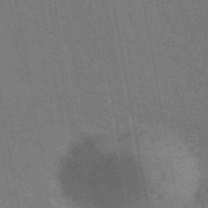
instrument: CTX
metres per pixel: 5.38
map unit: eAb
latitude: 46.1767
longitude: 122.3307
